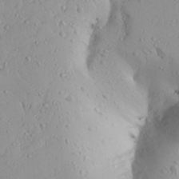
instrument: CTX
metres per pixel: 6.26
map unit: Aa
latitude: 27.4993
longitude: -128.6868
